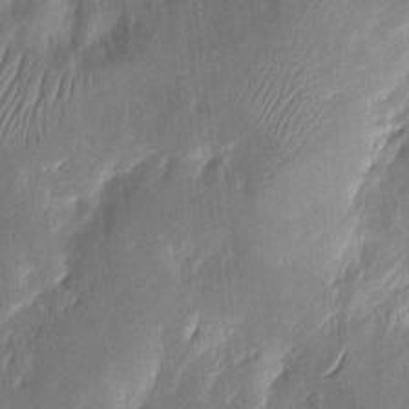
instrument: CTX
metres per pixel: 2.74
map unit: eHh
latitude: 8.2523
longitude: -73.6694
